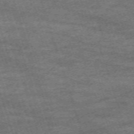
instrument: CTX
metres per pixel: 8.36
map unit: eHh
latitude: -63.0108
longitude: 54.0661
